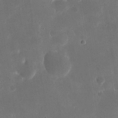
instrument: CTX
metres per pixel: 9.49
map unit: eHh
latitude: 20.1389
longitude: -67.3292
